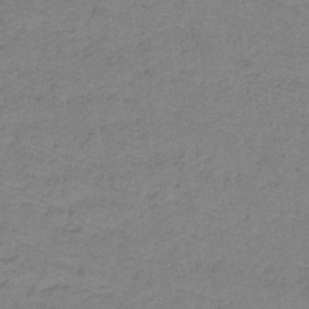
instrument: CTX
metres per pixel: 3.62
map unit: lHb
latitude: -32.6897
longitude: 65.0298
